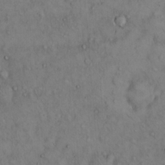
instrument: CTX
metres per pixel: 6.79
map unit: Hto
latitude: 12.6302
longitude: -59.3482
